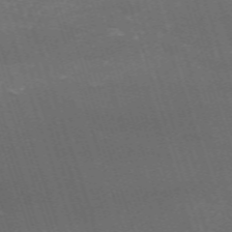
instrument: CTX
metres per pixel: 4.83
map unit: HNb
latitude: -54.3873
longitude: -36.3656
